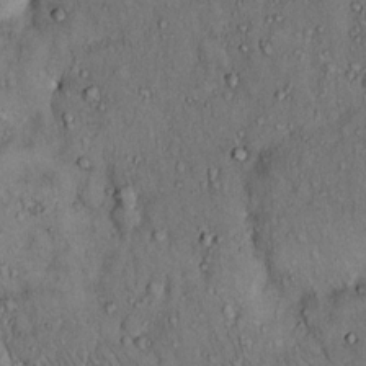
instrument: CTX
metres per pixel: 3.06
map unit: Hto
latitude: 12.3467
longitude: -60.2144
